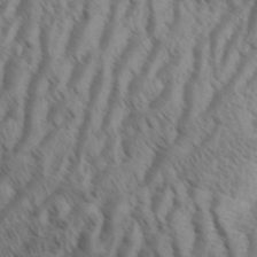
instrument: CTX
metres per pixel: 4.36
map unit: Aa
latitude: 33.9906
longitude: -138.8569
